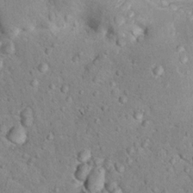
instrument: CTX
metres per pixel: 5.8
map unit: Nhu
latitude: 14.3090
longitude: -28.5357
